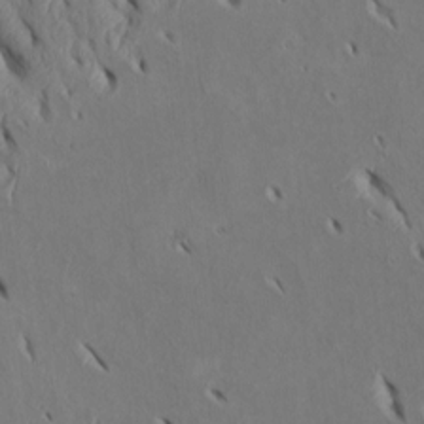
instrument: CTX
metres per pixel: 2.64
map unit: Htu
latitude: 2.3845
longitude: 148.4251
